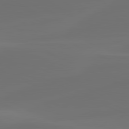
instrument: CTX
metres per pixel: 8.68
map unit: lApd
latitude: 80.6113
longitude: -82.5923
